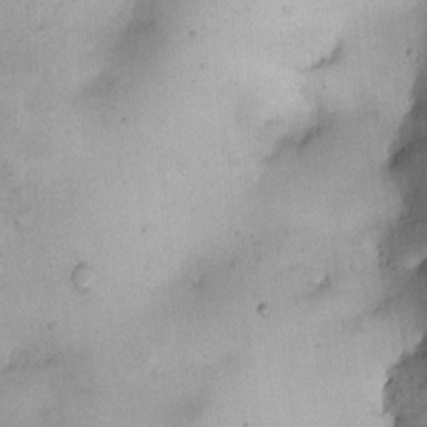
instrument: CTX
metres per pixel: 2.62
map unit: HNhu
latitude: 3.9339
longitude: -5.1025
